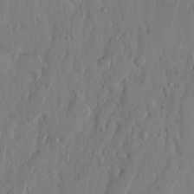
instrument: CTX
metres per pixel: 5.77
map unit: Hto
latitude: 12.6302
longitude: -56.1577
